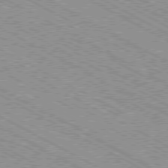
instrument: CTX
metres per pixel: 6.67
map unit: Ap
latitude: -80.3873
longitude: -52.8569
